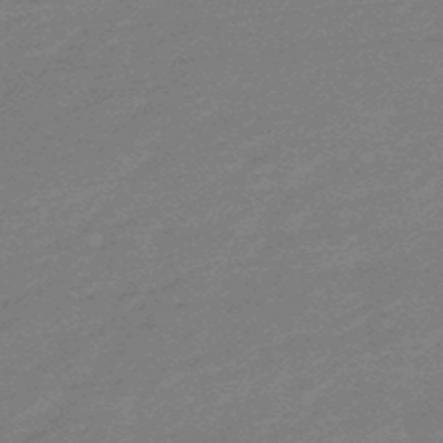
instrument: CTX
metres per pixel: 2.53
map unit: lHb
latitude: -48.8786
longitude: 82.1417
